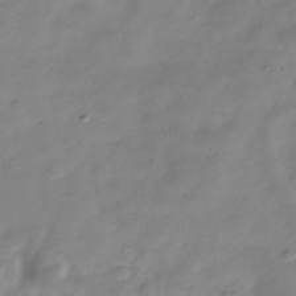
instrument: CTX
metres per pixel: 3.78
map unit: Hve
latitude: -32.3496
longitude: 90.5385
